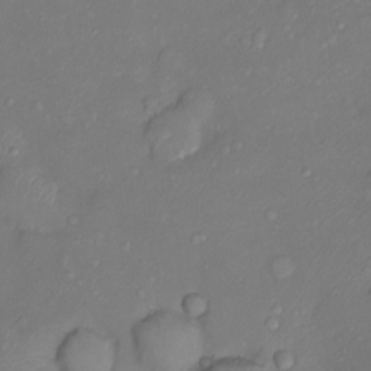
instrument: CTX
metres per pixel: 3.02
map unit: Ht
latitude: -10.5574
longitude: -23.2159
